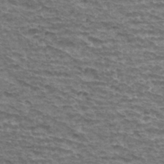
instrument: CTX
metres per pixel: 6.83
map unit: Hto
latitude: 34.1388
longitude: -39.7638
